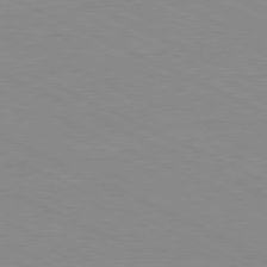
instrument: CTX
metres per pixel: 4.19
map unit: Ap
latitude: -81.1620
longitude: -94.1767
